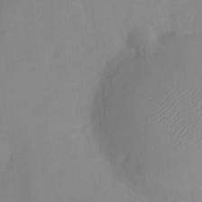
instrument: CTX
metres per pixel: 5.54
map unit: HNhu
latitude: -23.6533
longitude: 49.8045
